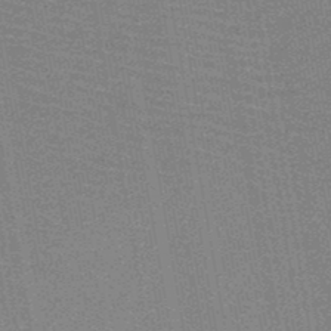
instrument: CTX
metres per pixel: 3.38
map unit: HNb
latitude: -48.0472
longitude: -42.9514
